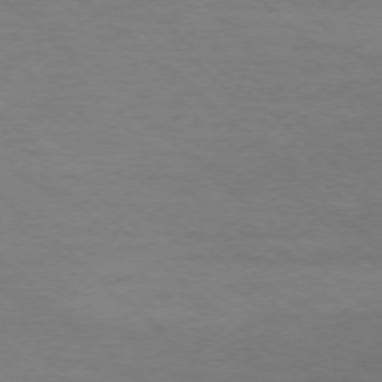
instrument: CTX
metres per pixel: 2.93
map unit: Ap
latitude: -76.9353
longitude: -76.7246
